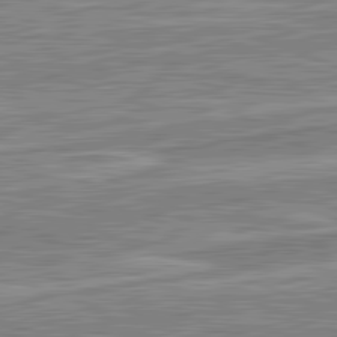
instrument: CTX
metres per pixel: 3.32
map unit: lApd
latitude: 82.3467
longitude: 138.8786
